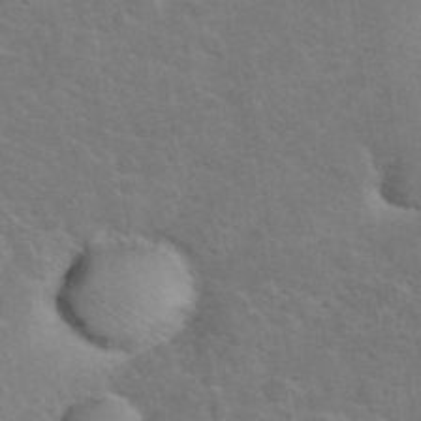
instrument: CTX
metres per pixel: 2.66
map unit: eHh
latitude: 38.0633
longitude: -65.8016
